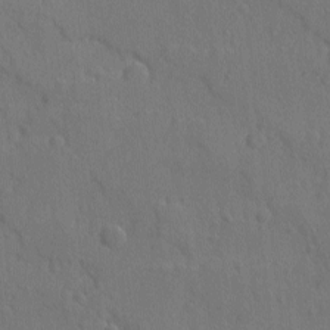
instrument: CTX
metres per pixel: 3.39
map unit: lAvf
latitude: -9.6722
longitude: -120.7813
